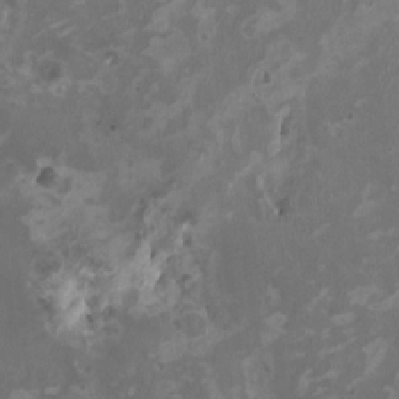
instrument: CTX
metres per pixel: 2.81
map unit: HNhu
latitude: 2.4790
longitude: -4.1767
